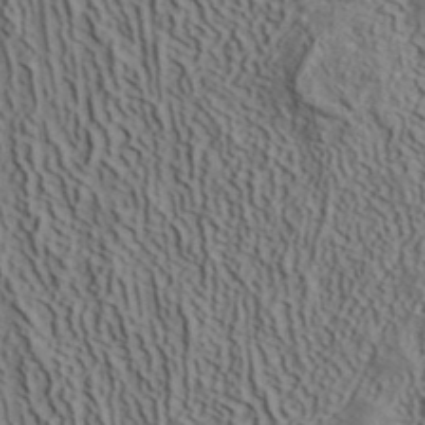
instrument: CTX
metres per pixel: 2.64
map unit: ANa
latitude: 40.8191
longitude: 33.6722
